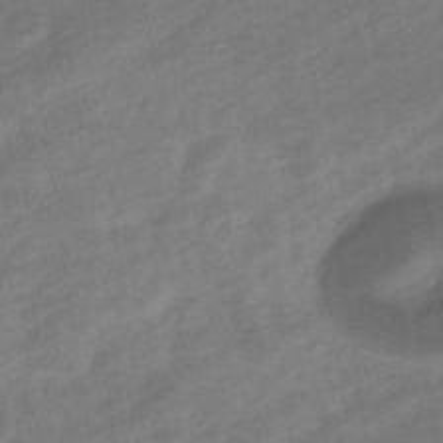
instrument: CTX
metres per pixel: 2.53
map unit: eHb
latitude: -36.3495
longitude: 78.0283
